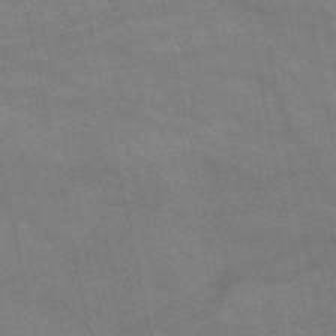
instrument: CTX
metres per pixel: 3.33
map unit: HNb
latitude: -52.0283
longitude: -40.0822
